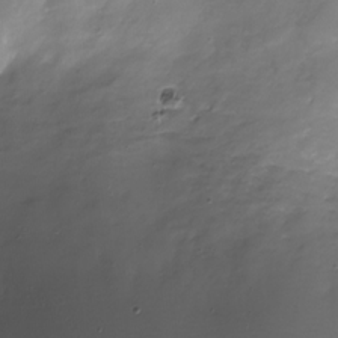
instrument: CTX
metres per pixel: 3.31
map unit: Nhu
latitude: -27.8422
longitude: -78.8191
